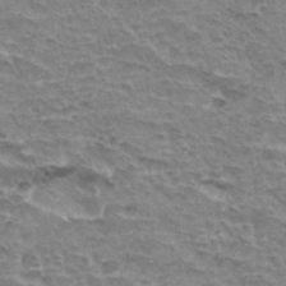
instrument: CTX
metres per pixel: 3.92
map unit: Hto
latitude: 33.4993
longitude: -44.6112
